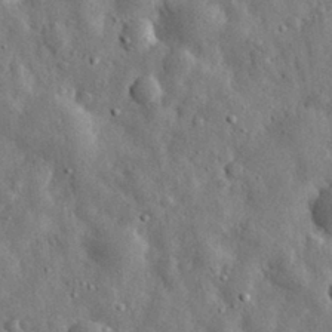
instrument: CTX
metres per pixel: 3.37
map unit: eHh
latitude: 31.3671
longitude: -73.9528
